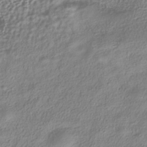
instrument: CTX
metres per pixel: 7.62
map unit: HNhu
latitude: -39.5588
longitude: 101.8044
